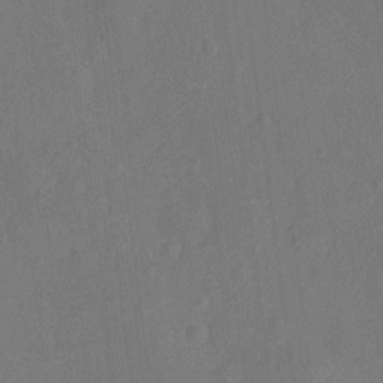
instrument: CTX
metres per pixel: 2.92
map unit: Ht
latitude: -10.6708
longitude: -23.5371
